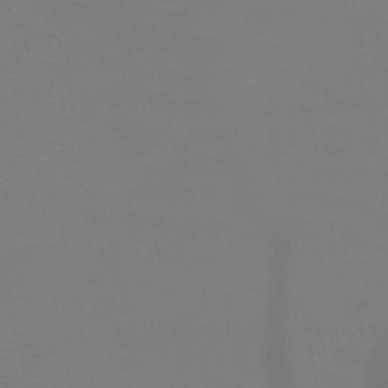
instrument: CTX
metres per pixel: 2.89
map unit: HNb
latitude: -50.1606
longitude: -43.3482
